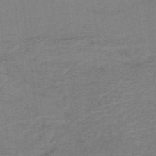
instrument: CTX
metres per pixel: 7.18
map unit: lHb
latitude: -40.6707
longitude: 54.0850
